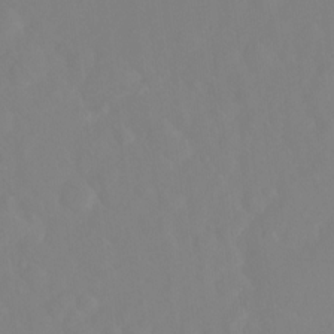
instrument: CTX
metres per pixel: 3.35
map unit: Ht
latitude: -14.1606
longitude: -56.6679
